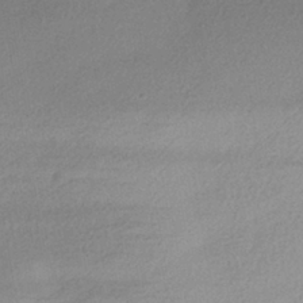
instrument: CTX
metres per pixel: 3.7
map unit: HNhu
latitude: -41.1431
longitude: 94.9541
